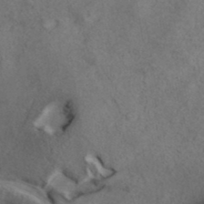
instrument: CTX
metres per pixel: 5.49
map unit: ANa
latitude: 40.4034
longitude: 17.8423
